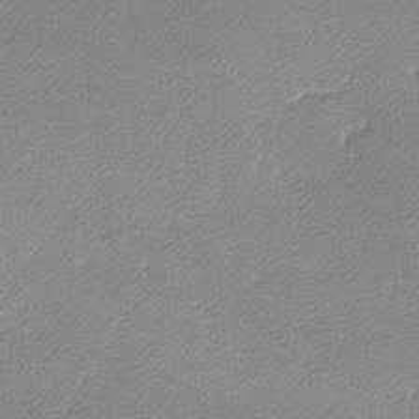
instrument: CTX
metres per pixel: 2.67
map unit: lHvf
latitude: -12.5007
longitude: -102.8758
